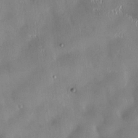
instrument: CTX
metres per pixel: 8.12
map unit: HNhu
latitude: 0.7435
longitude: -4.5735
